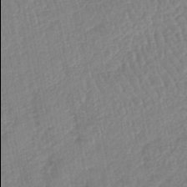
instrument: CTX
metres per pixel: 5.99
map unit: lHb
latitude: -45.1620
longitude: 78.0094
